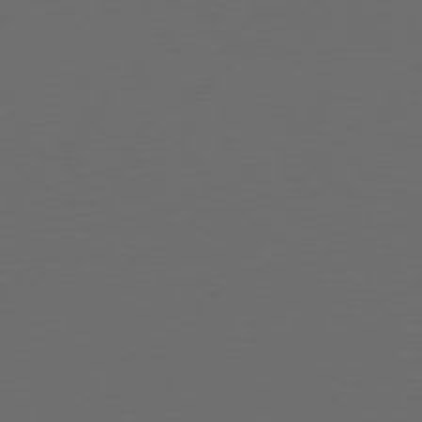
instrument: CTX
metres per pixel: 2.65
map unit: Hpe
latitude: 76.8758
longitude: -138.8947
